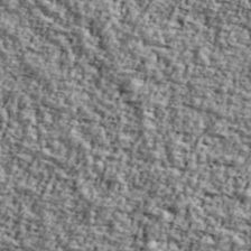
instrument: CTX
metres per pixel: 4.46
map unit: Ave
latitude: 42.1389
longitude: -111.1025
